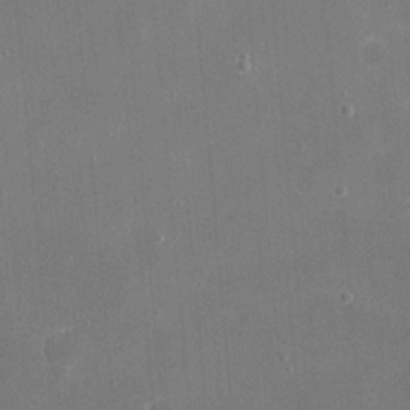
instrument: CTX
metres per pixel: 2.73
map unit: eHh
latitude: 20.0822
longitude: -67.9906
